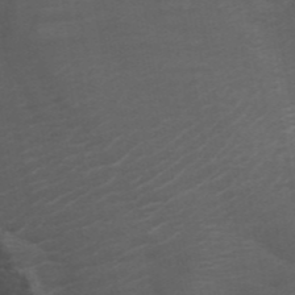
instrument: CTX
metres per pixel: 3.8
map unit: ANa
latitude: 44.2900
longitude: 26.0283
